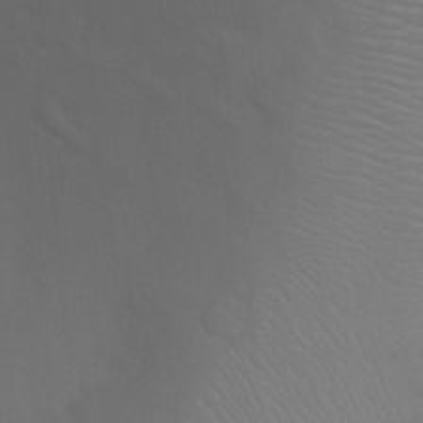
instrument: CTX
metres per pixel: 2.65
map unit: Ht
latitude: 2.4979
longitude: -28.7624
